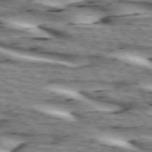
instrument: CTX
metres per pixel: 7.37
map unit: lApd
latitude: 73.1215
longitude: -54.3278
